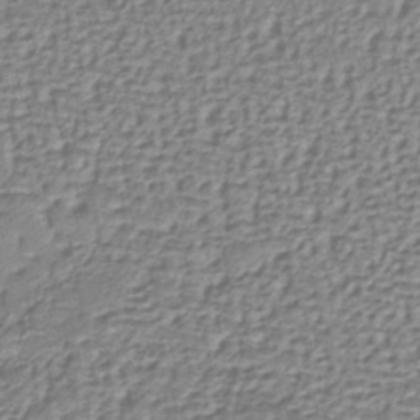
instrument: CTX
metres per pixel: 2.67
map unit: lHb
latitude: -36.5573
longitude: 58.5384
